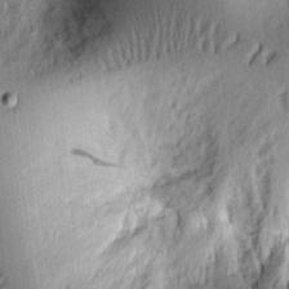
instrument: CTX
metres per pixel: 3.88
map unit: Ht
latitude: 8.0255
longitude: -75.4426
